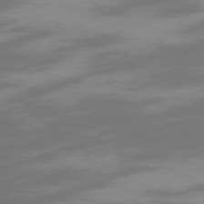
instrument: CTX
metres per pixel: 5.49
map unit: Ap
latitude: -77.3699
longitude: -73.7450
